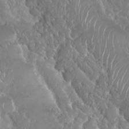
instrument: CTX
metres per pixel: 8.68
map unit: Nhu
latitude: 25.5371
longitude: -60.7246
